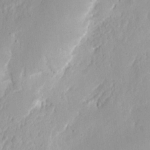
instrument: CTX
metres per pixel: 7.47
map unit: Nhu
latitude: 12.9892
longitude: -73.6883
